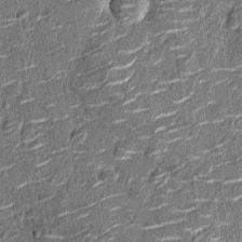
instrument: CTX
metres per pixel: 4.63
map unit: Nhu
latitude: -14.0661
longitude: -23.3104
